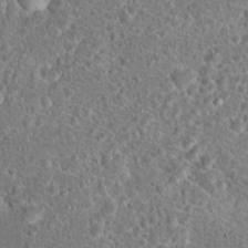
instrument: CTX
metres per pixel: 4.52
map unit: Hto
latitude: 18.1955
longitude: -41.1592
